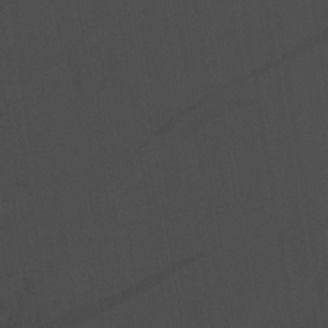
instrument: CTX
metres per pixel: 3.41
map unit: lHvf
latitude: 22.8947
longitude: 141.1620
